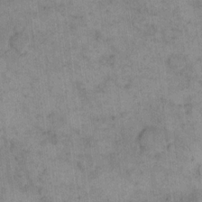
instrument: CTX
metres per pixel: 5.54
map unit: eHh
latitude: 15.0081
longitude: -66.5356
